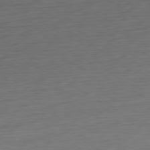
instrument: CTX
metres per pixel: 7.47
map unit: Ap
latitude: -79.7288
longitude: -57.2914
